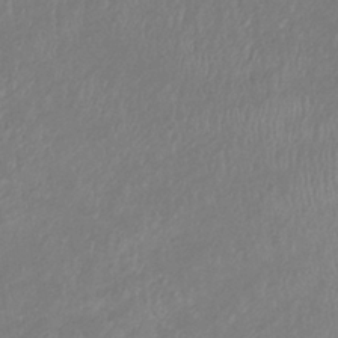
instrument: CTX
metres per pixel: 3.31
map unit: lHb
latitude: -37.9178
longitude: 73.7477
